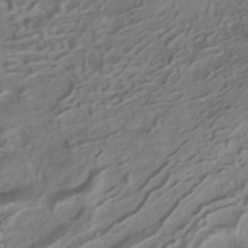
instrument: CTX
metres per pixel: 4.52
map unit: ANa
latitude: -38.7841
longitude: 97.6911
